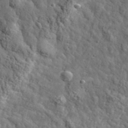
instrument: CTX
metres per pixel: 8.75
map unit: eHh
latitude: 35.8016
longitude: -80.4412
